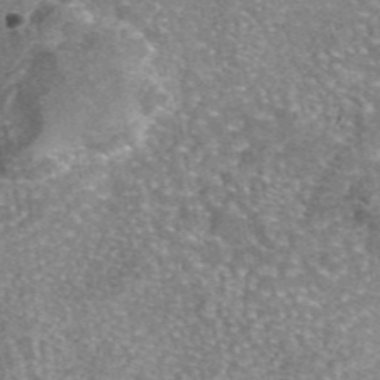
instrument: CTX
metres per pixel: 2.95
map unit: eAb
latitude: 46.0255
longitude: 103.7100
